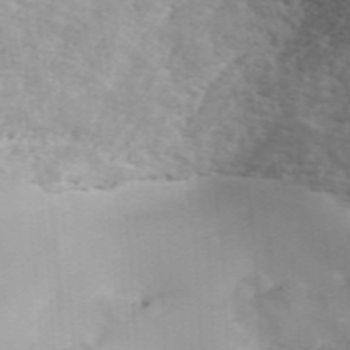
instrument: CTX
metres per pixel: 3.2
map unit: ANa
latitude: 40.1955
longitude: 34.7274
